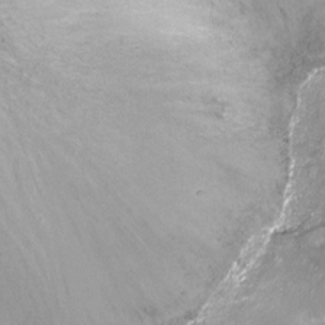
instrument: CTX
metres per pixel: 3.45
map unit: Ht
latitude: -16.3496
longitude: -43.4049
